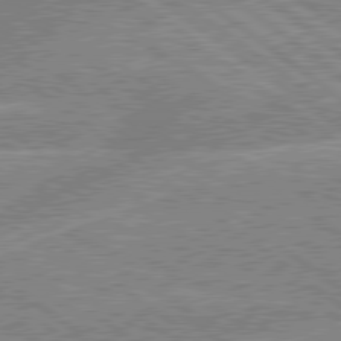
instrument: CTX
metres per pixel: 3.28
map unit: lApd
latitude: 79.3104
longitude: -156.4601
